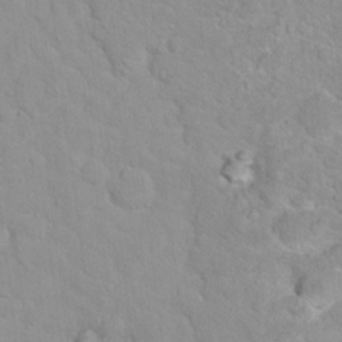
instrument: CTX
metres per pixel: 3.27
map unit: Hto
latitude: 17.2726
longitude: -36.0633
